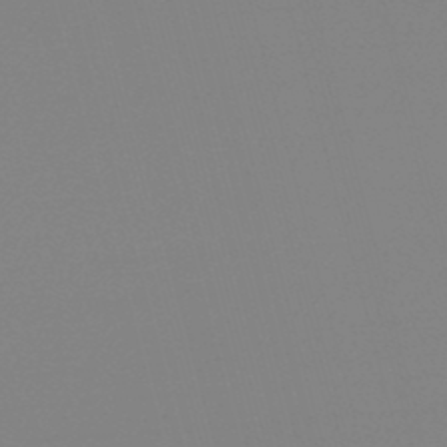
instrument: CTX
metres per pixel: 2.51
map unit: lHb
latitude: -49.3699
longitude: 68.5195
